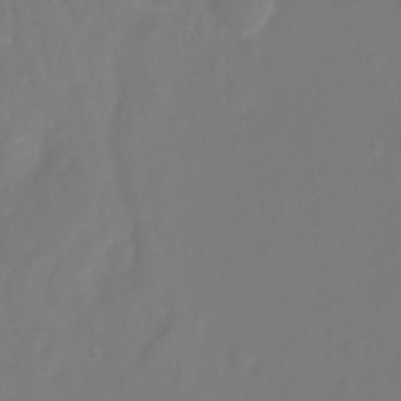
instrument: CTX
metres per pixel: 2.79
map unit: Ht
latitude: -2.8596
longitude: -60.9891
